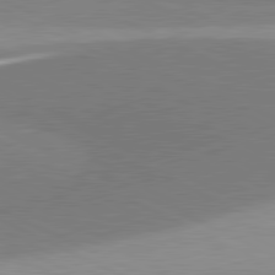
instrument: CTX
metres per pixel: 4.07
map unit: lApd
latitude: 81.1781
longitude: 156.6140
